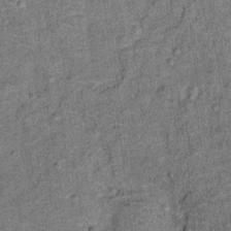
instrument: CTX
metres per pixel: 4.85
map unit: Ht
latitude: 11.6505
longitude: -39.0836
